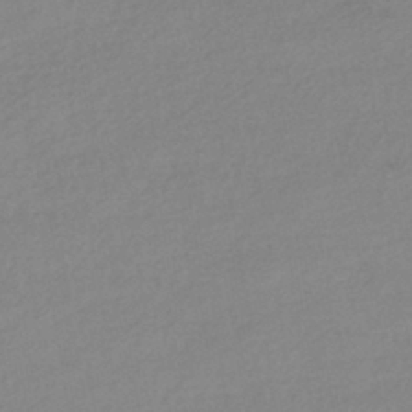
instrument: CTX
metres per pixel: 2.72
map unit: HNhu
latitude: -42.0661
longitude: 96.0472
